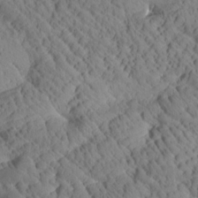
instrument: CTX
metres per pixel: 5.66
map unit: Htu
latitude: 1.0080
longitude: 176.3306
